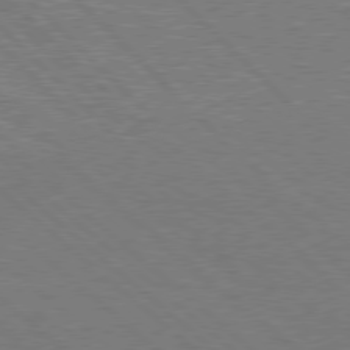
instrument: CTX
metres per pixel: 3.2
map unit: Hpe
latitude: 77.7071
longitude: -151.0269
